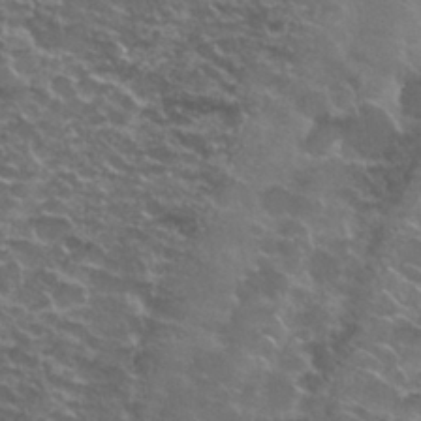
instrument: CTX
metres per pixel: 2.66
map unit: Nhu
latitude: 28.4979
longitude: -60.7813
